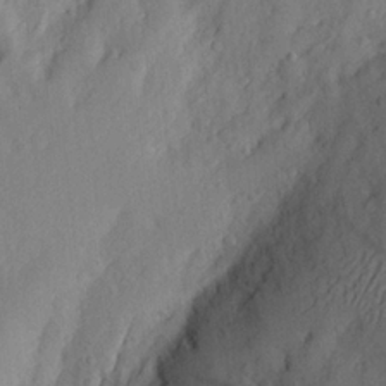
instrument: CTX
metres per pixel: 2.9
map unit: Aa
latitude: 26.3467
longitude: -147.1215
